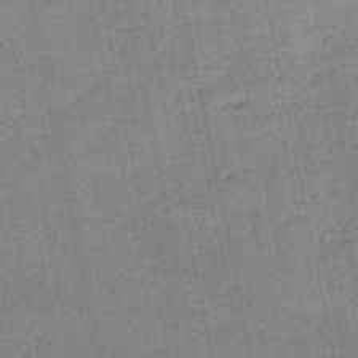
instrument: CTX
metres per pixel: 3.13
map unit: HNb
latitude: -35.7478
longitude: 56.0850
